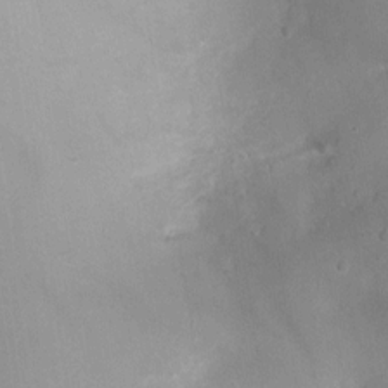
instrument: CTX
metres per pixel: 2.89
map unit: Ht
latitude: -3.9367
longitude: -19.5182
